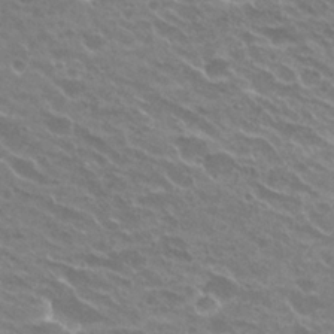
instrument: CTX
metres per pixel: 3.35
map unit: Hto
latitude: 24.9135
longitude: -36.9325
